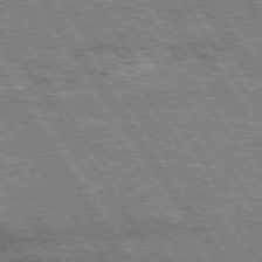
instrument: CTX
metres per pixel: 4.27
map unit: Hpe
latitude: 74.3467
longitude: -150.5545
